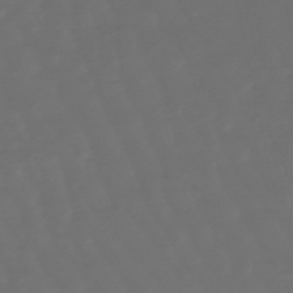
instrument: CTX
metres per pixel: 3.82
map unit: lHb
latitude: -47.8044
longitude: 81.7100
